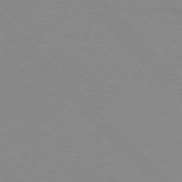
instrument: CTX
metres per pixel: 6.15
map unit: lApd
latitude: 76.4979
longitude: -85.1025
